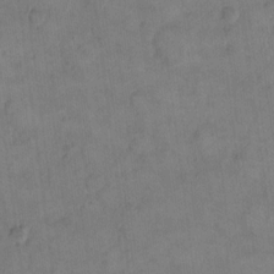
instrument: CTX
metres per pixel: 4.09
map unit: eHh
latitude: 14.3279
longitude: -66.3089
